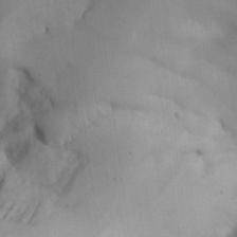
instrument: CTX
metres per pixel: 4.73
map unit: Aa
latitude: 25.2725
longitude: -128.5168
